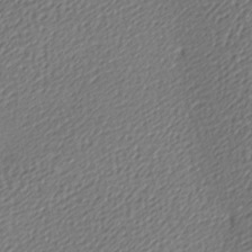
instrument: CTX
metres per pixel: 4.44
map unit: lAa
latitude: -9.5588
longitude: -126.9892
